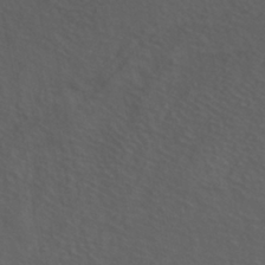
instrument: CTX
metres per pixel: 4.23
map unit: HNhu
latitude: -41.1998
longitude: 101.3320
